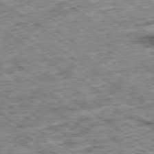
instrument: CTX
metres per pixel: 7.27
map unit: Ap
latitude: -79.5210
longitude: -75.2348
